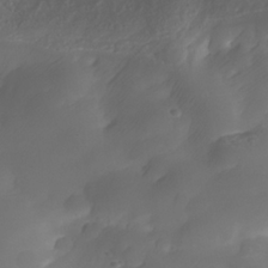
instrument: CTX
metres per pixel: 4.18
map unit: Nhe
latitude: -35.0675
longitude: -144.8758
